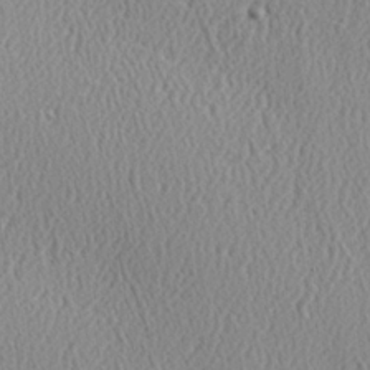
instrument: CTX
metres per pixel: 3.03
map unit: Hve
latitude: 2.7246
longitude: -124.4790
